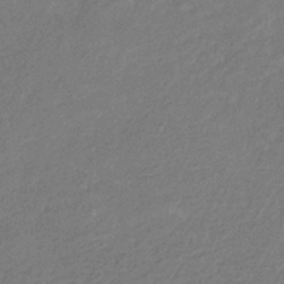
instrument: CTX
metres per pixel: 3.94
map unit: eHb
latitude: -30.3873
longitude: 70.7841
